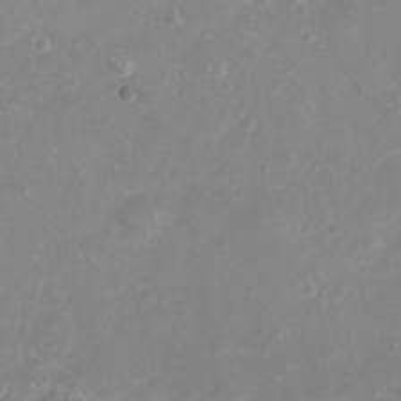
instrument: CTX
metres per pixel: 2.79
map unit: eHh
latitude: -4.4251
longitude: -74.7435
